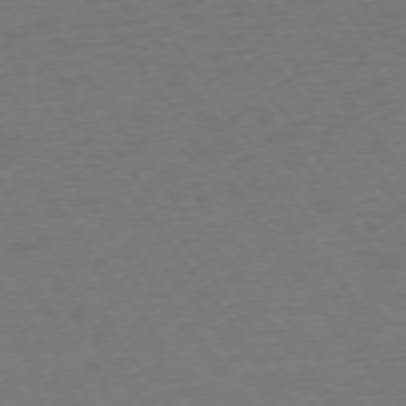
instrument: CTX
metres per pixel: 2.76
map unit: Ap
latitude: -75.0109
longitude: -89.7072
